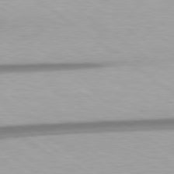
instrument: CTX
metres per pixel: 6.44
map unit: Hpe
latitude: 78.9703
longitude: -134.2711
